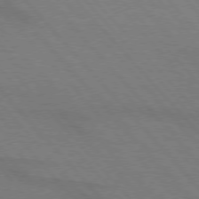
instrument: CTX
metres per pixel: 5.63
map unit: lApd
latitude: 75.3860
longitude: -81.3671
